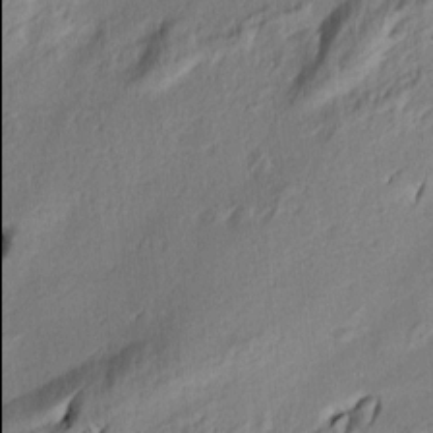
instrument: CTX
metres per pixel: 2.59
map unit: Nve
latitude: -7.0486
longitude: 174.0094
